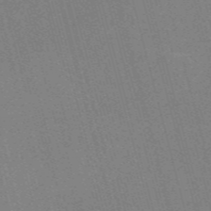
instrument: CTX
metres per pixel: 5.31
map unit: Nve
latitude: -58.0283
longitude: 62.7085
